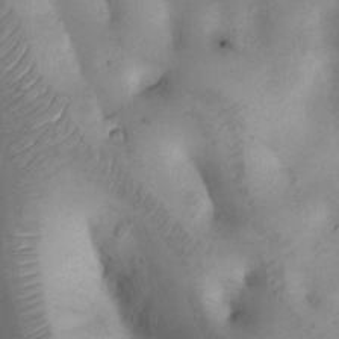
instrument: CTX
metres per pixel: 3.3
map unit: Nhu
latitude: 8.1011
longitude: -22.6679
